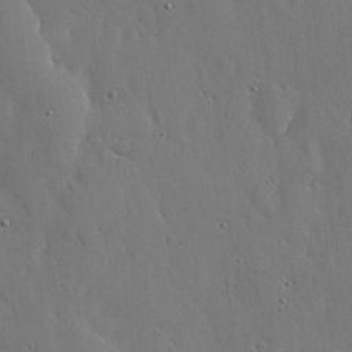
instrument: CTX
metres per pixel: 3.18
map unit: lHvf
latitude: 19.0080
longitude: -114.4789
